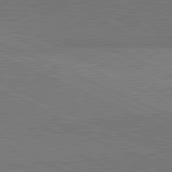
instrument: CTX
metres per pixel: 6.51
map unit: lApd
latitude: 81.9528
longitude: 148.8597
